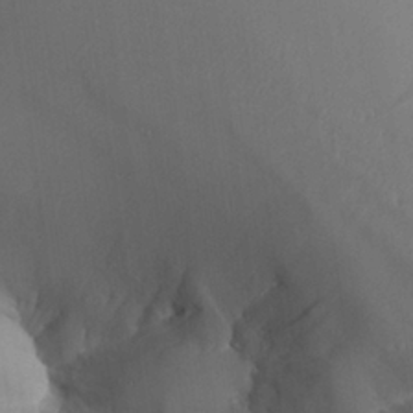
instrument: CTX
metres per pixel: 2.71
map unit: Aa
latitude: 27.0459
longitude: -132.6491
